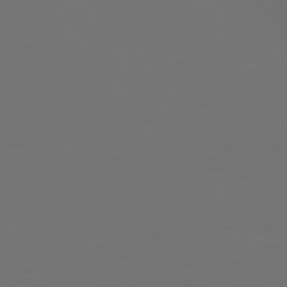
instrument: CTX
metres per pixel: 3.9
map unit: Hpe
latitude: 75.0647
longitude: -124.8191
